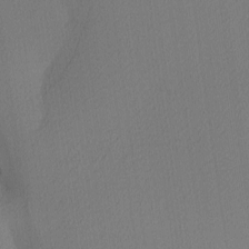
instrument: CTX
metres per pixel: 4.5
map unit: Ave
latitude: 3.2726
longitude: -114.7246
